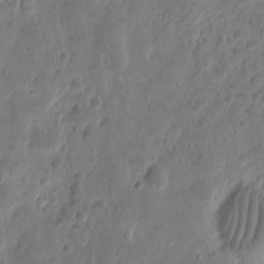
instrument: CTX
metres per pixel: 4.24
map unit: eHh
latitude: 9.1592
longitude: -73.7450
